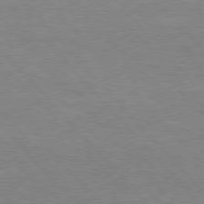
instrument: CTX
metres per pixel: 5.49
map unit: Hpe
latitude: 76.6679
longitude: -151.9906
